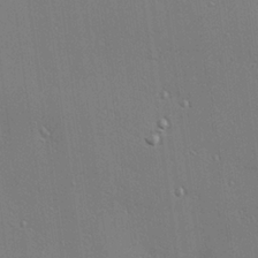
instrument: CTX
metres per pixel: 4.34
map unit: Hve
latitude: 26.4412
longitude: -90.4412
